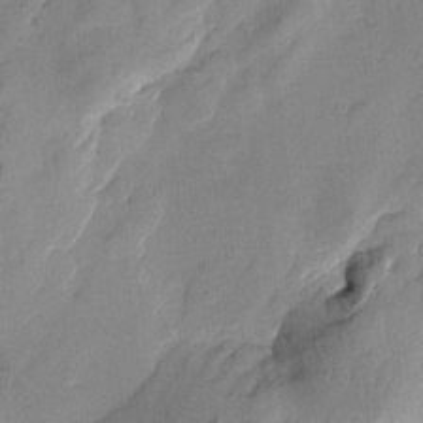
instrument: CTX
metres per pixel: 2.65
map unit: Htu
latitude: -1.9367
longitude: -176.5545
